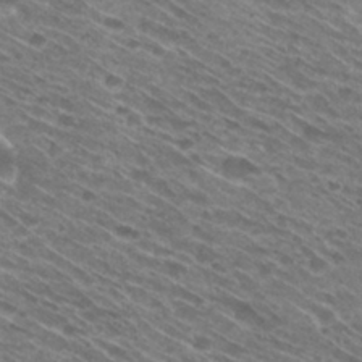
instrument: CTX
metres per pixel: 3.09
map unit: Hto
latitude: 29.9150
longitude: -45.5749
